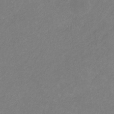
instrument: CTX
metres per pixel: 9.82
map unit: eHb
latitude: -31.5021
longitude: 68.2550
